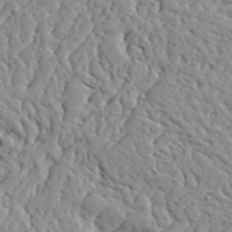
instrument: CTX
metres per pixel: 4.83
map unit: Aa
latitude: 31.6505
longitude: -132.7813
